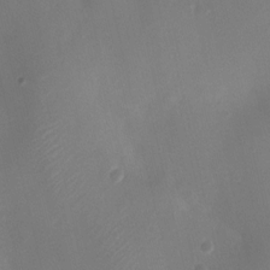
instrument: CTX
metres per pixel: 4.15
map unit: Nhu
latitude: 5.2915
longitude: -16.8002
